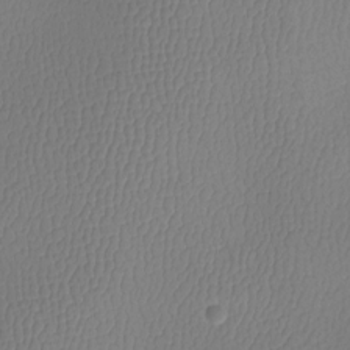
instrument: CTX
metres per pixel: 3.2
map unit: Htu
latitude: -13.4266
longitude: -47.3482
